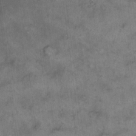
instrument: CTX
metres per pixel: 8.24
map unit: eHh
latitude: 14.1200
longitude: -64.5357
